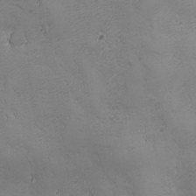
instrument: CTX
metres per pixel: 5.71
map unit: Ave
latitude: -7.6344
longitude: -121.1781
